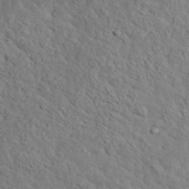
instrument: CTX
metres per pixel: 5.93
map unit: lHvf
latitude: 36.7058
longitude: -87.4804
